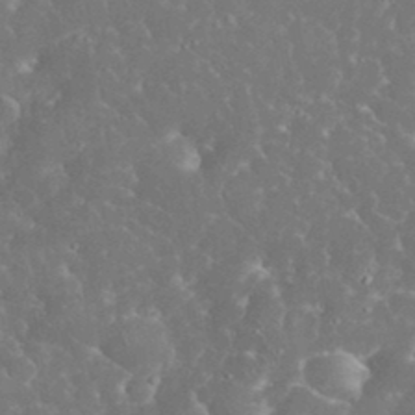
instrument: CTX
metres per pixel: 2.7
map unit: eHh
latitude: 34.5168
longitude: -64.0255
